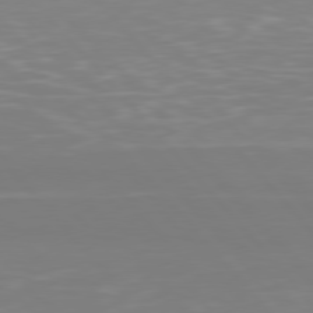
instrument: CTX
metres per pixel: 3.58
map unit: Hpe
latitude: 77.3292
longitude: -173.5371
